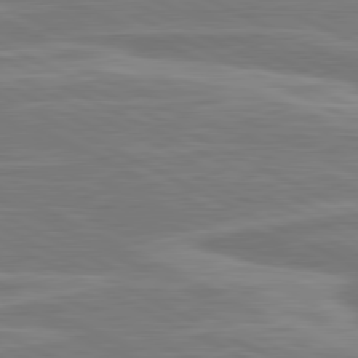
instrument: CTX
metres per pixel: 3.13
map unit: lApd
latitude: 81.0269
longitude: -174.4034
